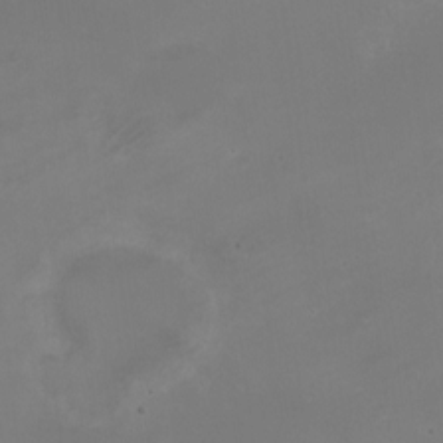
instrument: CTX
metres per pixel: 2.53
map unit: Nhe
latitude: -19.6155
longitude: 143.5588
